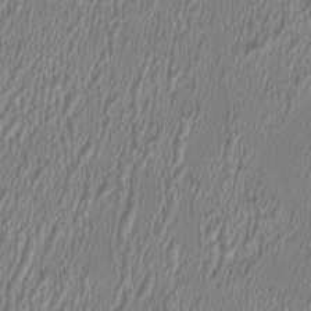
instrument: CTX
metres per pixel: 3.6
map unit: HNhu
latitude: 0.6112
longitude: -0.4412
